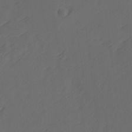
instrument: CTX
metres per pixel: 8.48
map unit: Ave
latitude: 14.3657
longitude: -105.7828
